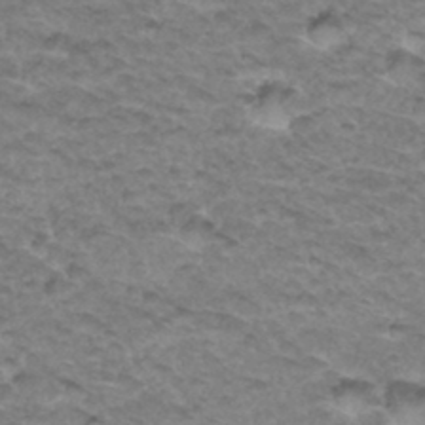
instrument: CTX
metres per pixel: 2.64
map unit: Hto
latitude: 34.4790
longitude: -47.7639
